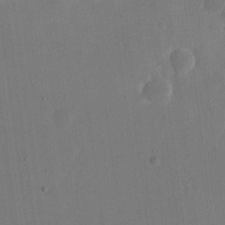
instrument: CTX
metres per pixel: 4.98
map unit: eHh
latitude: 19.2537
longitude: -69.7450
